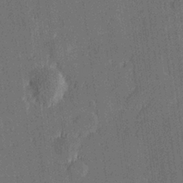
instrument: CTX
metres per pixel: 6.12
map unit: Hve
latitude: 26.6113
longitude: 144.5196
